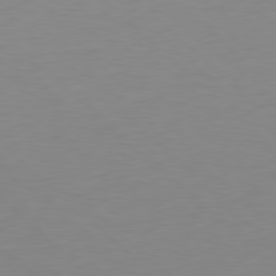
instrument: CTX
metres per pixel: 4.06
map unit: Hpe
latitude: 78.2523
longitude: -164.6868
